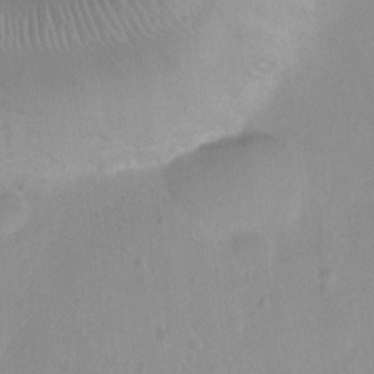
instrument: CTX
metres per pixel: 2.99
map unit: Ht
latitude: -9.1998
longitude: -22.6868
